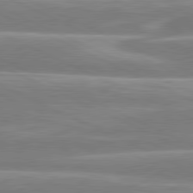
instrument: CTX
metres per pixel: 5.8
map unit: lApd
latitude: 80.9514
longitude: -131.2915
